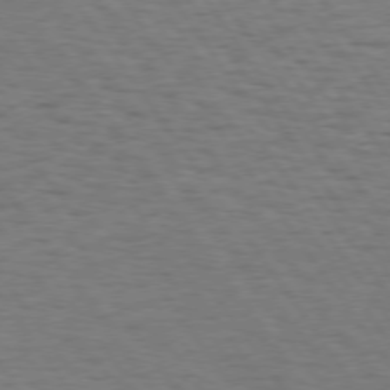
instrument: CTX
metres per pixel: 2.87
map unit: Hpe
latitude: 74.3845
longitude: -132.6868
